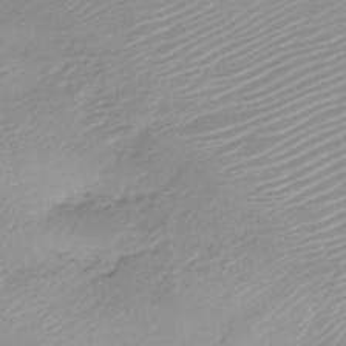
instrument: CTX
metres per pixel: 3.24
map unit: HNb
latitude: -45.7856
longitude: -43.6316
